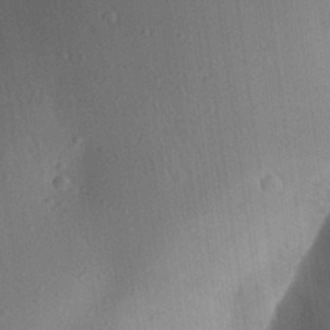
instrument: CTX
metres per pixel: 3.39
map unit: Aa
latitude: 29.6316
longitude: -145.2537
